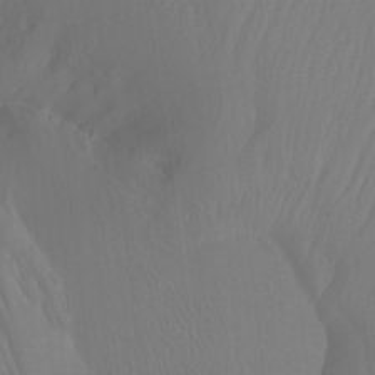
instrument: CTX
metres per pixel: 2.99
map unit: Ht
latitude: -3.9745
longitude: -26.6491
